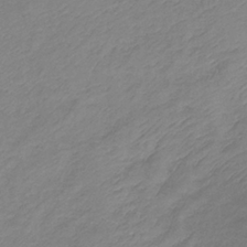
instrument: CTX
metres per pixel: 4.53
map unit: lHb
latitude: -35.9178
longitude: 71.8422
